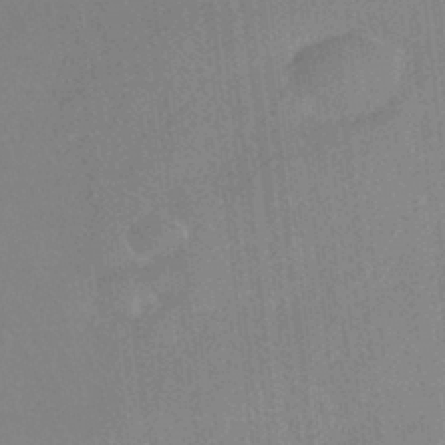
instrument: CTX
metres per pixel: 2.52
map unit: HNhu
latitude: -41.6911
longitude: 94.1039
